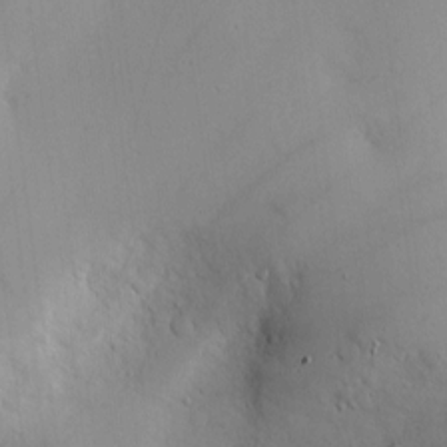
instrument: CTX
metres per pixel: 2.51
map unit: Nve
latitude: -8.2928
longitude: 173.6911
